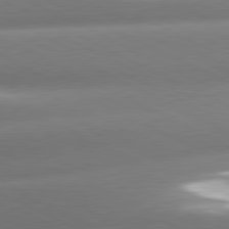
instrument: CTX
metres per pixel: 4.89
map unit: lApd
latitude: 80.7813
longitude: -159.6883
